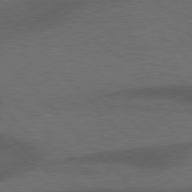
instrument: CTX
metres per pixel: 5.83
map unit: Hpe
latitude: 77.2726
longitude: -152.4223
